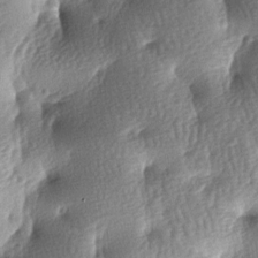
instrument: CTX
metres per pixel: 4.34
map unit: lAa
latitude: -7.1809
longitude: -127.2537
